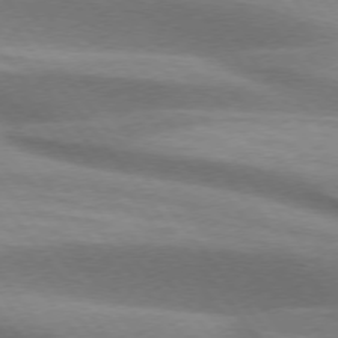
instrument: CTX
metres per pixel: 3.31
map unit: lApd
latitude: 74.6868
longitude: -50.3467
